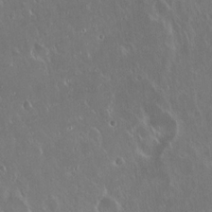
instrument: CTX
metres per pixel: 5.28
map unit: Hto
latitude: 19.1214
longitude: -57.6504
